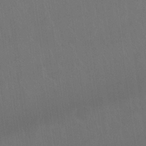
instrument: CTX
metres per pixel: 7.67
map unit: Nhu
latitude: 22.9703
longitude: -63.3293
